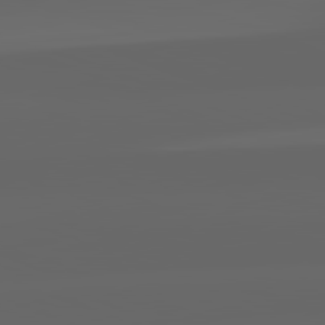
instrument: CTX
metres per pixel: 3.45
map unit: lApd
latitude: 82.2900
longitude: -168.4979
